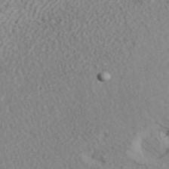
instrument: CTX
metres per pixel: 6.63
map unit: ANa
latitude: 42.6302
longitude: 52.9352
